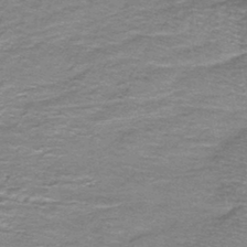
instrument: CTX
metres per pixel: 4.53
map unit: lHb
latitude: -43.4832
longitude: 54.8597
